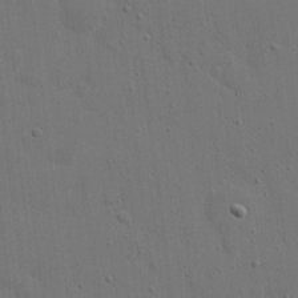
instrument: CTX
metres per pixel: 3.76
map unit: eHh
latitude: 6.9703
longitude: -67.5938
